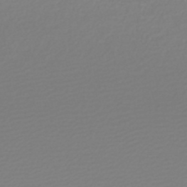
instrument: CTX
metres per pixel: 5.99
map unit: lHb
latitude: -46.6518
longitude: 64.4440
